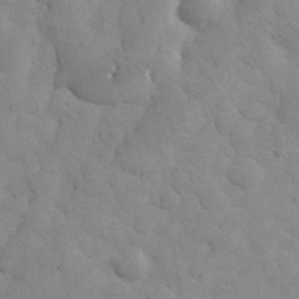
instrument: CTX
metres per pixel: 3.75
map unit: eHh
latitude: 32.5168
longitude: -68.9136
